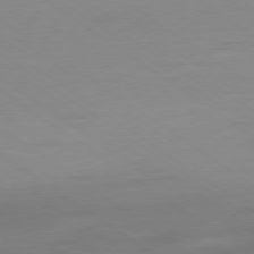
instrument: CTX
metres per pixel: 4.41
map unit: Ap
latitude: -79.5021
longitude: -55.3104
